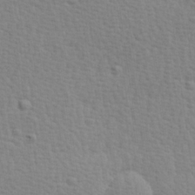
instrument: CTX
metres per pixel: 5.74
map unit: Hve
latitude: 25.9339
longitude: -93.9339
